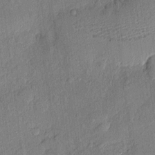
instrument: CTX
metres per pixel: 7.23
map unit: eHh
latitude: 4.4034
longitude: -74.7057
